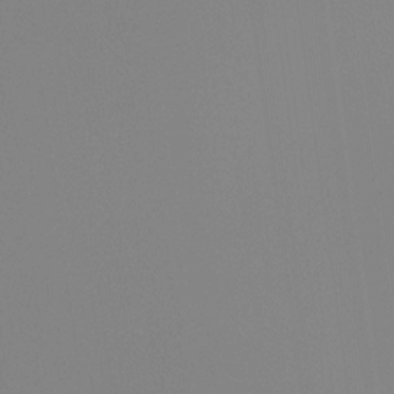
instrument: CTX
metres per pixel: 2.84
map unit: Ht
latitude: -12.9164
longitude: -50.1577
